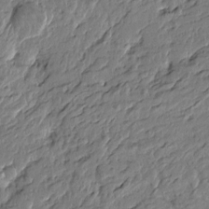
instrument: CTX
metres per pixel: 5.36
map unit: Htu
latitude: -5.1809
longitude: 179.1620
